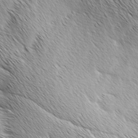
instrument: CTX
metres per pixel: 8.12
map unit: Ave
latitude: 1.8394
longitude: -114.4034
